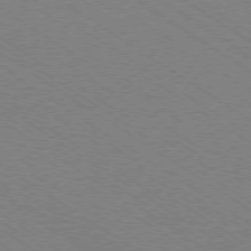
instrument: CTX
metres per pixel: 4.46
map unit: Ap
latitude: -79.0108
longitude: -85.1592
